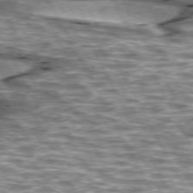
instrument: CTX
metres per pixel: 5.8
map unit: lApd
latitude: 74.5168
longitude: -55.2915
